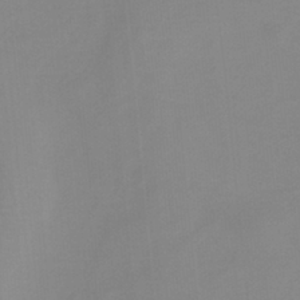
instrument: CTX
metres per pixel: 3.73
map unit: HNb
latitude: -33.8045
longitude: 58.0283
